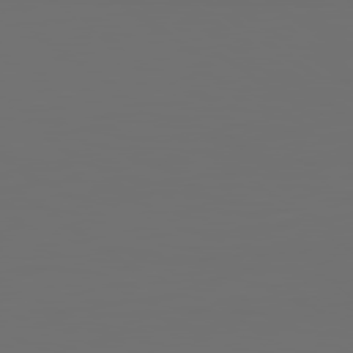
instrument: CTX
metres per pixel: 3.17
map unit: Hpe
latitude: 79.0270
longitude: -139.6883
